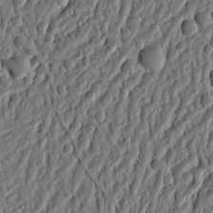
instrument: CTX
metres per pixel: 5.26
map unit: Ht
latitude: 11.9150
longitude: -75.4426
